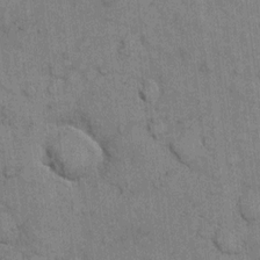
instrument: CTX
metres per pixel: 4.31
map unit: eHh
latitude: 6.5735
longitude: -64.3278
